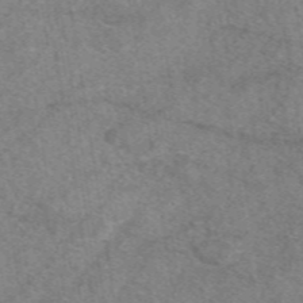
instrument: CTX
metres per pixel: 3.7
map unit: eAb
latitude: 48.6868
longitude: 111.1431
